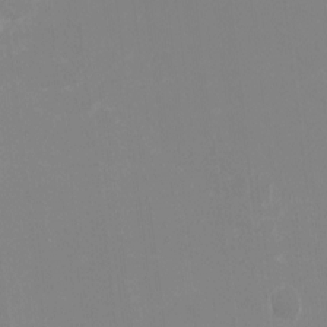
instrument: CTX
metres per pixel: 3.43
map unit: HNhu
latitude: -1.5588
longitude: -5.9528
